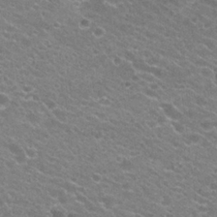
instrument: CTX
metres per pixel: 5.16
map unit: Hto
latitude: 23.6127
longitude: -35.6316
